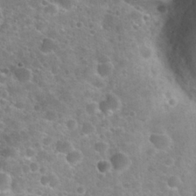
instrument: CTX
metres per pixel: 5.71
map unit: Nhu
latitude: 25.4048
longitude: -51.2537
